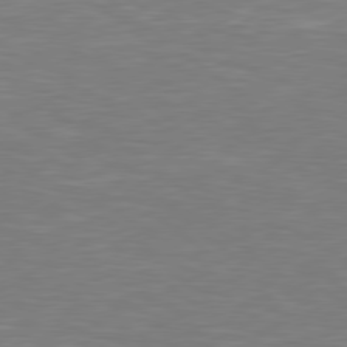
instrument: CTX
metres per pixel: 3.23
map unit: Hpe
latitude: 78.9136
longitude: -126.5546
